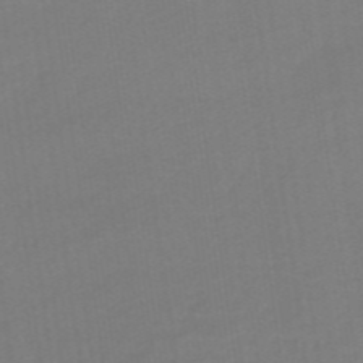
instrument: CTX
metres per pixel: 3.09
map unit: eHb
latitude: -48.5007
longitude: 87.5210
